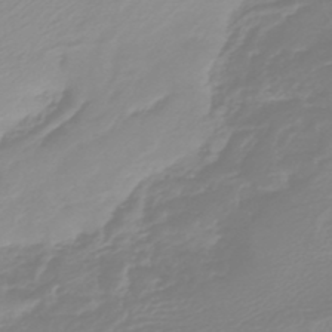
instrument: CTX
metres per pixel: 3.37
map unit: HNb
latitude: -45.7856
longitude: 54.8219
